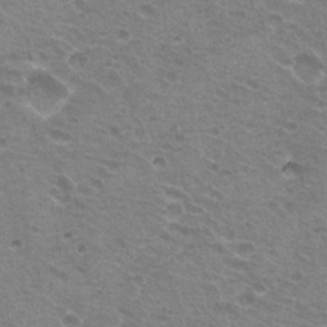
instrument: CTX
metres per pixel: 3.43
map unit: Hto
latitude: 20.8947
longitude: -32.0255
